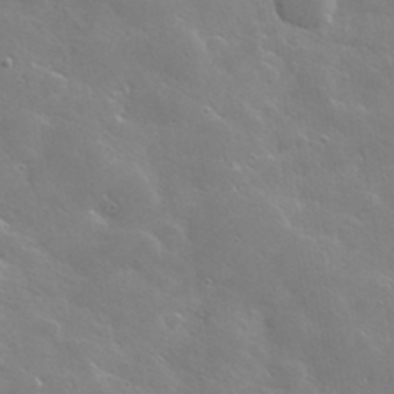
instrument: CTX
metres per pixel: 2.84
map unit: lHvf
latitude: 36.0255
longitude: -91.3860
